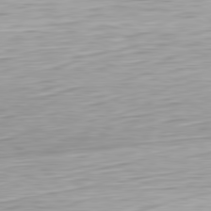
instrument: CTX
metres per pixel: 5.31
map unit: Ap
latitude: -81.4833
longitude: -67.6882
